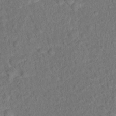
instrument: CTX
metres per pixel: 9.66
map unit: Hto
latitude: 14.8758
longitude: -40.4034
